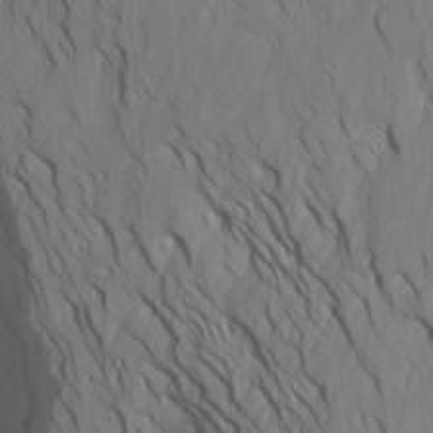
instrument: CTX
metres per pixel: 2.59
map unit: Htu
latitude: -7.1620
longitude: -66.6301
